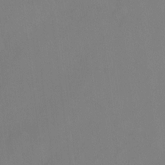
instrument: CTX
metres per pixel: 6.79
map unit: Hto
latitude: -12.3495
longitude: -40.1199
